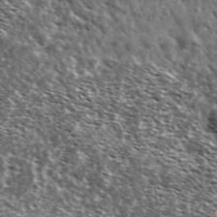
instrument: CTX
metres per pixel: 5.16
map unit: Ave
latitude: 37.6883
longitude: -108.2144
